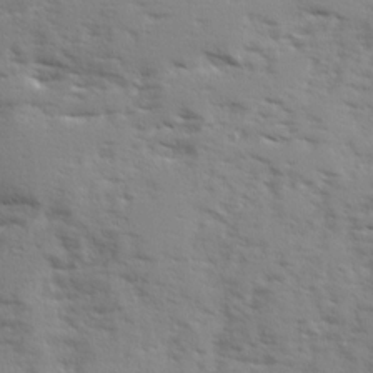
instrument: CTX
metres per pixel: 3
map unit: Ave
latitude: 12.5735
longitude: -101.9339
